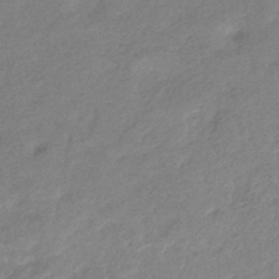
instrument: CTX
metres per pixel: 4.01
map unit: eHb
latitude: -40.6518
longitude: 83.5021
